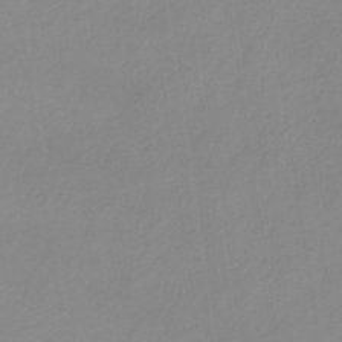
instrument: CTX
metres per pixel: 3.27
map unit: HNb
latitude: -31.9367
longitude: 58.0472
